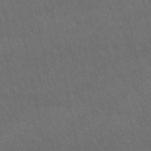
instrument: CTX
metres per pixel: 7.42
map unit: lHb
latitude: -47.8800
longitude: 73.7855
